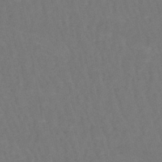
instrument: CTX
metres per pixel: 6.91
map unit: lHb
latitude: -47.4832
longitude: 75.1432
